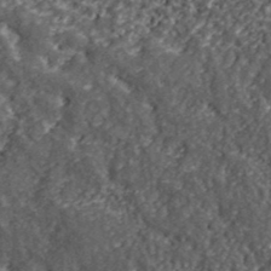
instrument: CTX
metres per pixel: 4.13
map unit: lHvf
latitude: 40.1010
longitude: -88.2523
